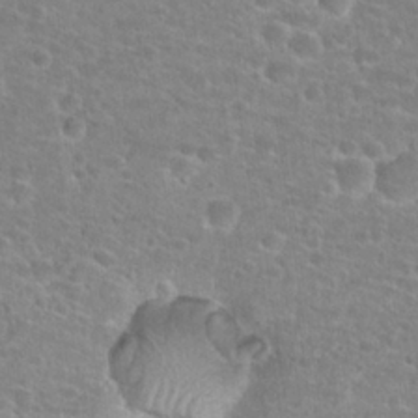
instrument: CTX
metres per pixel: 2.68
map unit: Hto
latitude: 25.2914
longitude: -48.5735
